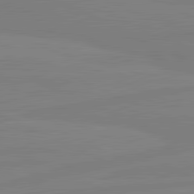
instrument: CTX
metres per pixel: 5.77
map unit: lApd
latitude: 81.5749
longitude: -177.7449
